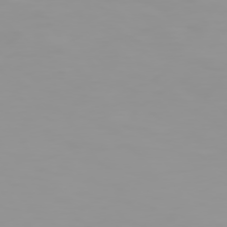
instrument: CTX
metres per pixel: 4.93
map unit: Hpe
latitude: 74.1956
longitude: -128.4412
